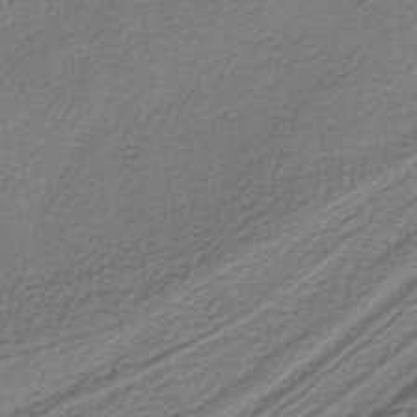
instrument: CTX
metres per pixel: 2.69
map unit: HNb
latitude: -38.2173
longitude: 53.6532
